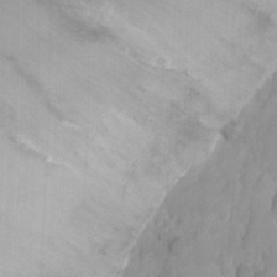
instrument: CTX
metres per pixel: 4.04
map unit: Nhu
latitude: 26.2145
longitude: -54.5923
